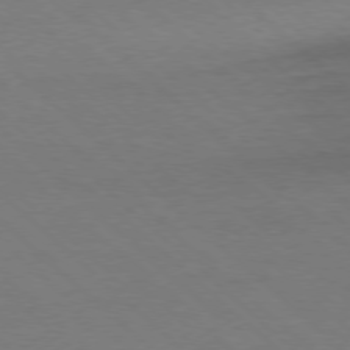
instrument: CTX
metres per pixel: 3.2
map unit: Ap
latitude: -78.2928
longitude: -86.5734
